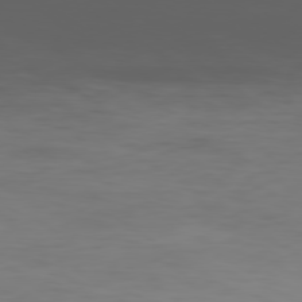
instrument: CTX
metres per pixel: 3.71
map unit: Ap
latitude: -79.3509
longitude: -78.6491
